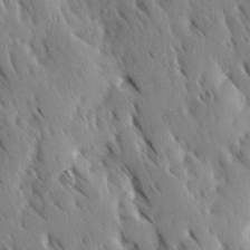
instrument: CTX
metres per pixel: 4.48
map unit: Ave
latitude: 9.0836
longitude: -104.1389
